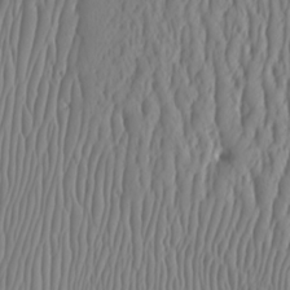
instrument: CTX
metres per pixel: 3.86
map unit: Htu
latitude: -4.7841
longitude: -72.1389
